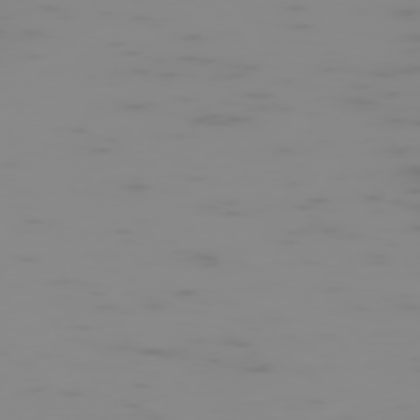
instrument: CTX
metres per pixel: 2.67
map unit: Hpe
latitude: -74.5952
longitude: 6.0850
